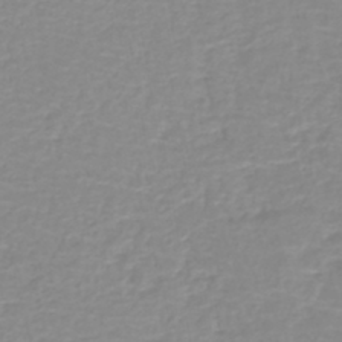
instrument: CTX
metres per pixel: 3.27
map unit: lHb
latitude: -44.0850
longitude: 54.1984
